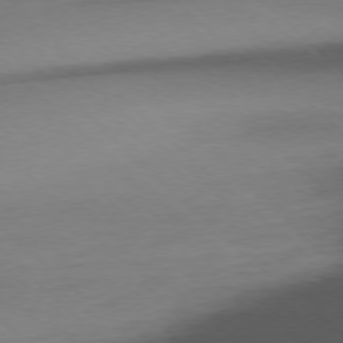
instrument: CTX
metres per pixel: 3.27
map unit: Ap
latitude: -77.5777
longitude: -70.1200
